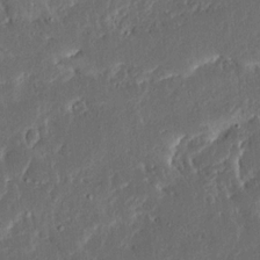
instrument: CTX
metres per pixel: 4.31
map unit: Ave
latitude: 15.1215
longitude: -138.8947
